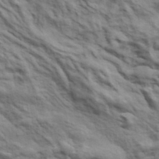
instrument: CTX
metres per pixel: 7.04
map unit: lHvf
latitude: 38.6490
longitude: -89.3482
